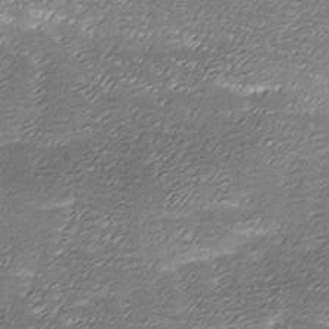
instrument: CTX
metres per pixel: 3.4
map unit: Ave
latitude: -7.6155
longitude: -123.1781
